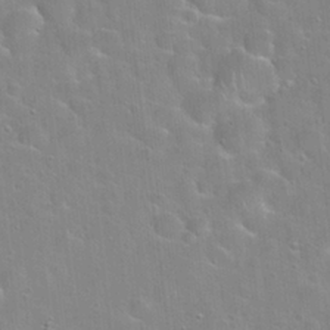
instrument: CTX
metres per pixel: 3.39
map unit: Hto
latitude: 22.5168
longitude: -52.3656
